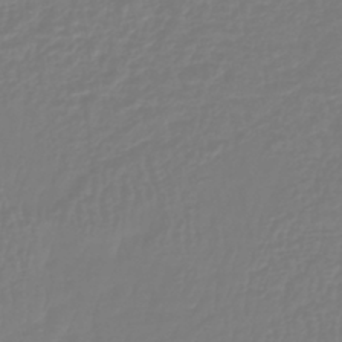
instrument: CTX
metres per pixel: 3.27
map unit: lHb
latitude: -42.2172
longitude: 60.5196
